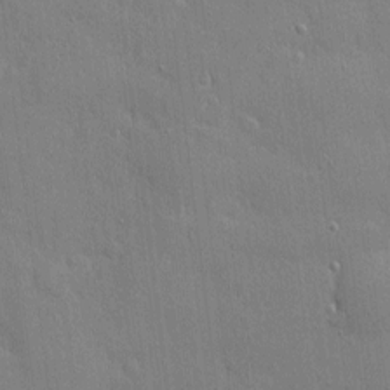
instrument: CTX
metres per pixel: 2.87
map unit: eHh
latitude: 3.9528
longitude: -75.2348
